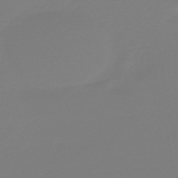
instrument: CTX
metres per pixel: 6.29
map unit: HNb
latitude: -46.1039
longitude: 56.4251
